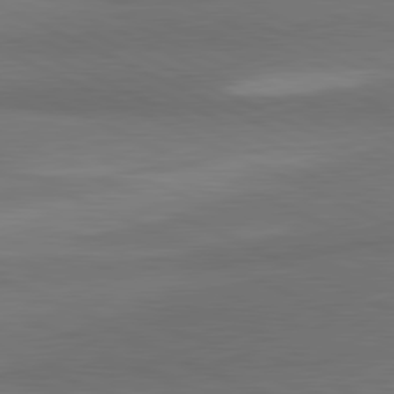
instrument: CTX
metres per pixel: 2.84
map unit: lApd
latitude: 81.2726
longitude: 139.0298
